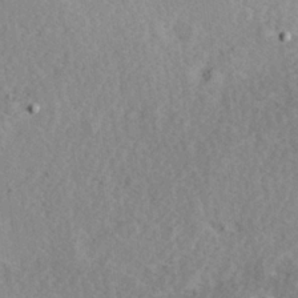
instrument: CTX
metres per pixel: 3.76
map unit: Hve
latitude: 26.1200
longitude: -94.1767
